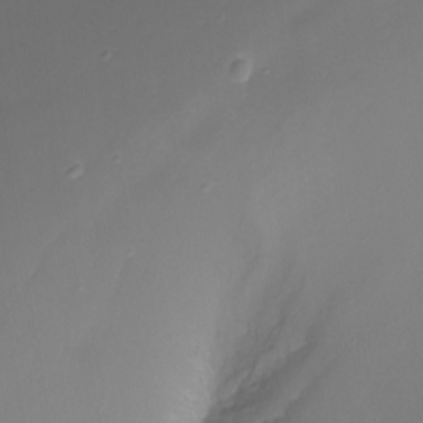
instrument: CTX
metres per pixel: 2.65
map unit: Nhu
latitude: -8.4251
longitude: -81.3859
